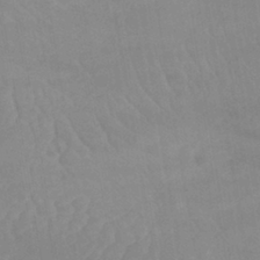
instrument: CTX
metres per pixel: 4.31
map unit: lHb
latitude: -40.1039
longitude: 66.5574
